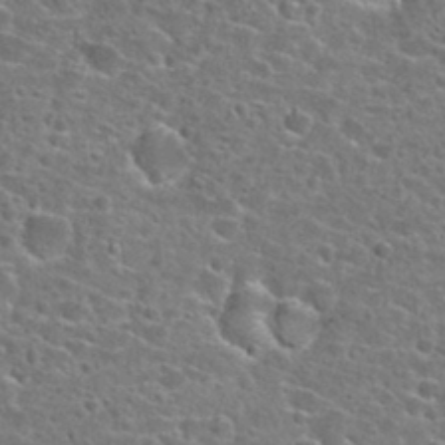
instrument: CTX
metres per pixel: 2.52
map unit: Hto
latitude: 24.4034
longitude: -47.0459
